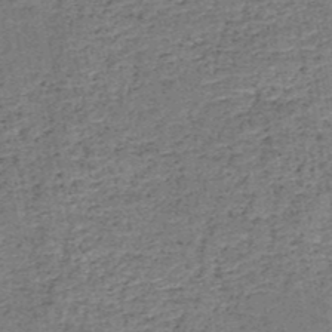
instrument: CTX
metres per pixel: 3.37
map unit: HNb
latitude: -50.5007
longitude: -49.4237
